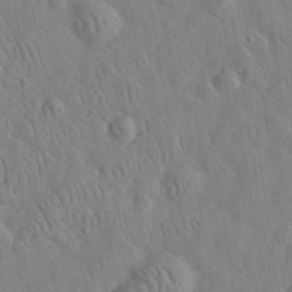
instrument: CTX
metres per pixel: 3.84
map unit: eHh
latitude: 32.1956
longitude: -74.2334
